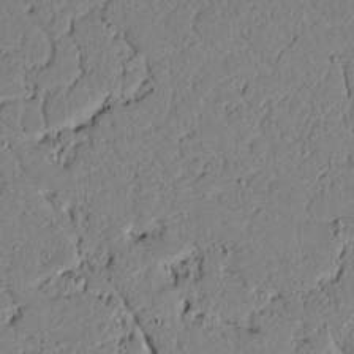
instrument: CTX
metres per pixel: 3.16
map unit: lAvf
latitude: 5.2159
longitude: 167.1998
